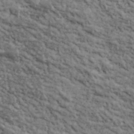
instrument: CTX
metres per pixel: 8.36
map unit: lHvf
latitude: 39.3671
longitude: -88.8380
